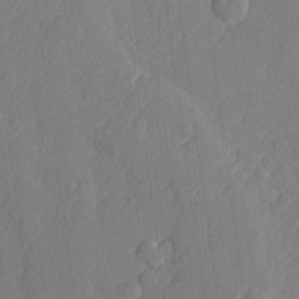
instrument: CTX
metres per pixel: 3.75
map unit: lHvf
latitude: 24.1955
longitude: 141.8422
